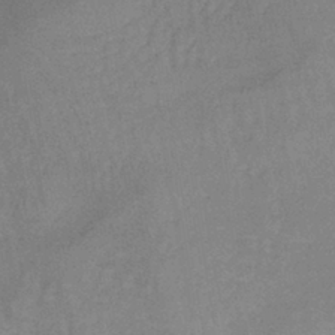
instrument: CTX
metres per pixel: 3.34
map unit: lHb
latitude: -40.3495
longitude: 65.8800
